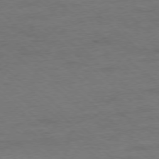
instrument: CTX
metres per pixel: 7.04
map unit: Ap
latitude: -78.1228
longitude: -86.1011
